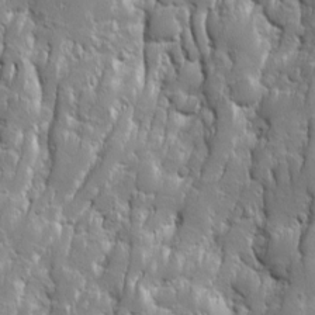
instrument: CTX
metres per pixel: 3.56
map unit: Ave
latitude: 9.9528
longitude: -105.0270
